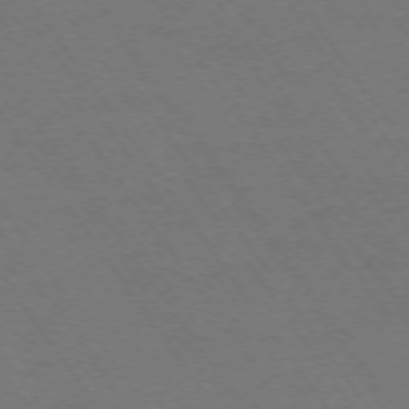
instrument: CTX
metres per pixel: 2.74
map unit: Ap
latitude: -74.5385
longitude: -71.1025
